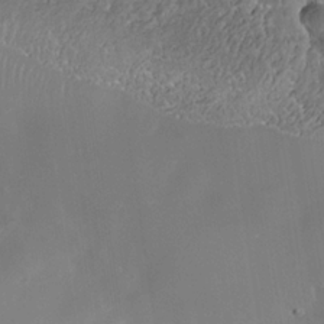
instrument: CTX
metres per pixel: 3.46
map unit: Nhe
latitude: -35.6911
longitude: -118.2333
